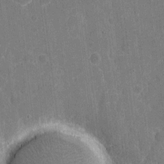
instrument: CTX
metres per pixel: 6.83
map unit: eHh
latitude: 6.1389
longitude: -67.6316
